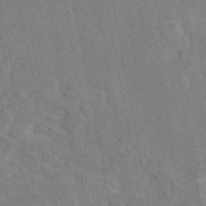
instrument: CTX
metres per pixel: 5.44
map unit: eAb
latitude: 45.4048
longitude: 109.8422
